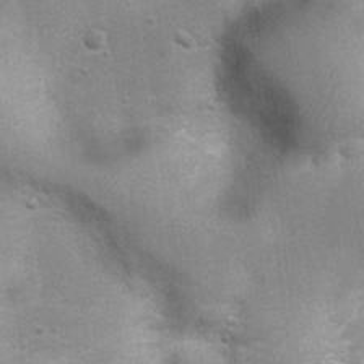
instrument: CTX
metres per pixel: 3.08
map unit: Ht
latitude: 4.4223
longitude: -21.5371
